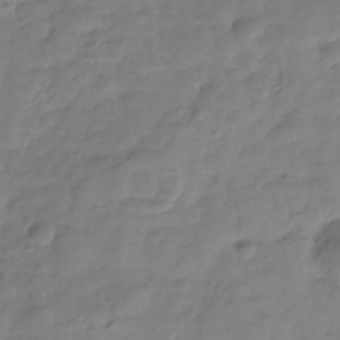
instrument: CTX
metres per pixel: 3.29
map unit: Hve
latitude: -31.1431
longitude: 90.9920
